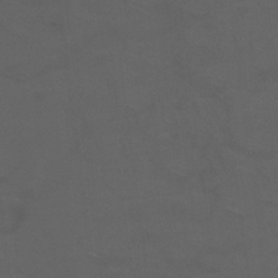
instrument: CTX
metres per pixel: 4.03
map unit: Nhu
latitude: 25.9717
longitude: -53.9717
